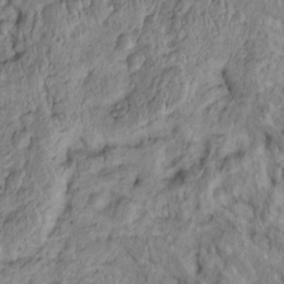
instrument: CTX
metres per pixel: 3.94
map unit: Htu
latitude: -5.6155
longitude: 155.8989
